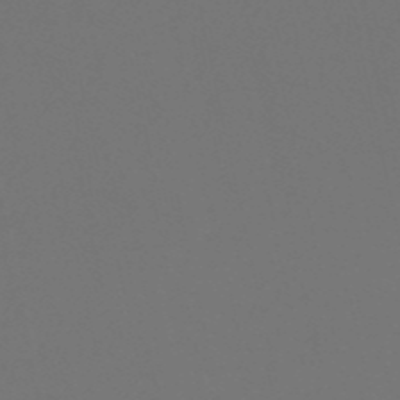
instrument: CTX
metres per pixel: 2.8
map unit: eHh
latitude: -53.2753
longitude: -24.5167
